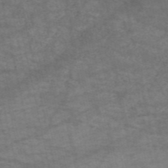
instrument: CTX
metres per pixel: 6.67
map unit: HNb
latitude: -53.6721
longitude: -43.6505
